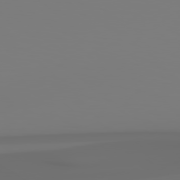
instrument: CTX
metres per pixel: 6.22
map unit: Hpe
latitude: 78.4790
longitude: -136.8191
